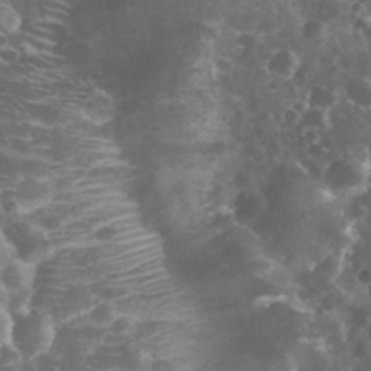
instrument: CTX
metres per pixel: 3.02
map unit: eHh
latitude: 33.9339
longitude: -62.1011
